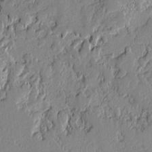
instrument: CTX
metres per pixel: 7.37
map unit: lAvf
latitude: -1.1620
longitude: -107.1781
